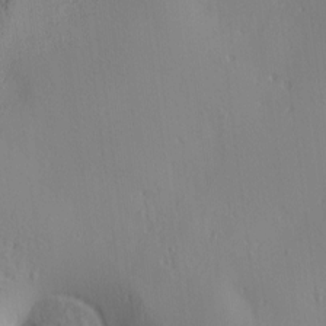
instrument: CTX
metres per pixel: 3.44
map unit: lAa
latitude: 5.8394
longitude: -114.3845
